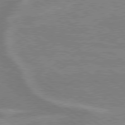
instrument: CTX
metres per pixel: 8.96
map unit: lApd
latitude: 79.1970
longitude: -164.8569
